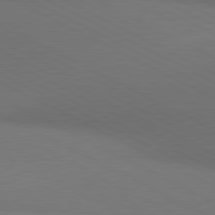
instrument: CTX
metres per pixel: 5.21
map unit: lApd
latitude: 80.9136
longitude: 138.4629
